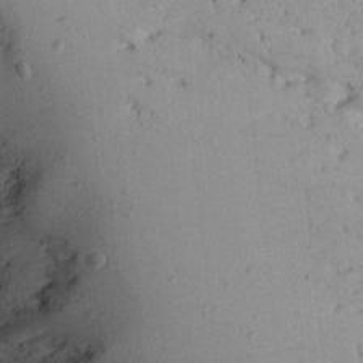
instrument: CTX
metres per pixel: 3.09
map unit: Aa
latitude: 13.4993
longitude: -140.7435
